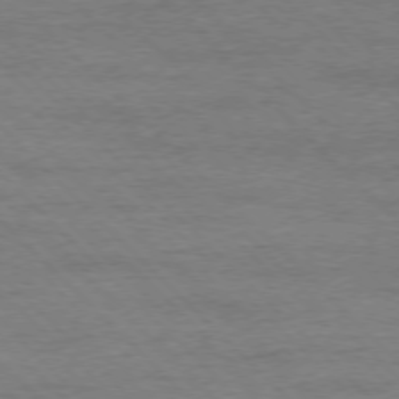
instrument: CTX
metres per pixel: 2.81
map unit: Ap
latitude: -77.5966
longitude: -94.6680
